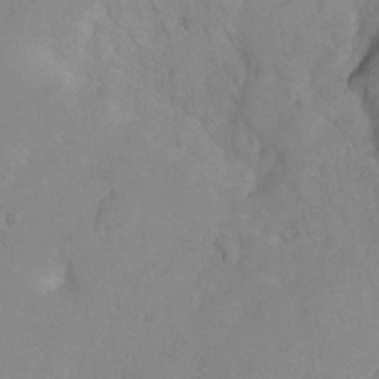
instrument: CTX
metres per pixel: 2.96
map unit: Hto
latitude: 2.4034
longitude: -36.2334
